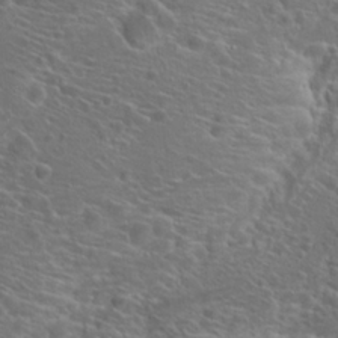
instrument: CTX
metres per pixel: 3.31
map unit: Hto
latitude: 19.3292
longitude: -42.2334
